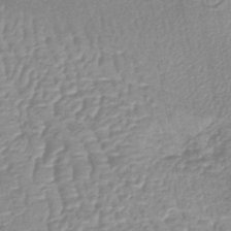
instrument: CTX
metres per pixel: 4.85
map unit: lHb
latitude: -45.3132
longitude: 77.9178
